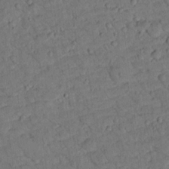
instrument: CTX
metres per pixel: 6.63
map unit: lHvf
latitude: 13.5938
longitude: 178.3495
